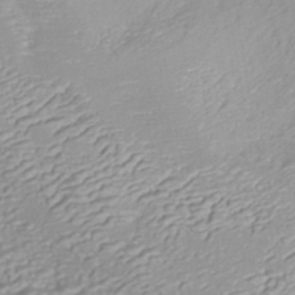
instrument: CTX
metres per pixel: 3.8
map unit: ANa
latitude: -41.1053
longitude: 104.8408
